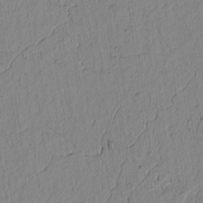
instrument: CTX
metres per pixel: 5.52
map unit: lAvf
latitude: 7.2348
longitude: 164.0850
